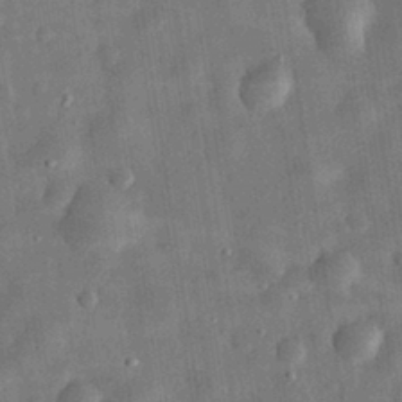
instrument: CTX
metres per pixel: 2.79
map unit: eHh
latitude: 32.4412
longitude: -75.3293
